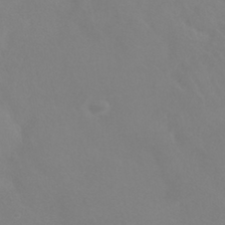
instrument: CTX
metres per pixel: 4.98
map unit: HNhu
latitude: -41.4265
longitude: 93.6722
